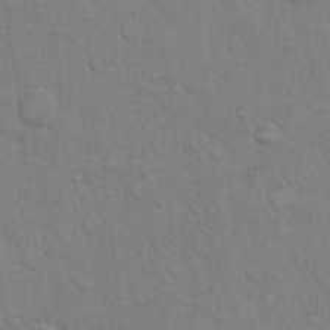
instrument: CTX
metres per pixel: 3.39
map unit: Hto
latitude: 9.1781
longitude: -61.2159
